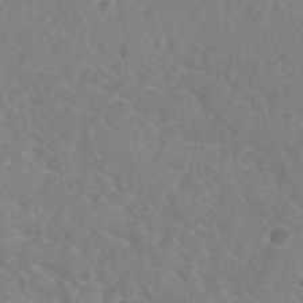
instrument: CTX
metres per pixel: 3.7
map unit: Nhu
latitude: 28.5357
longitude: -55.2915
